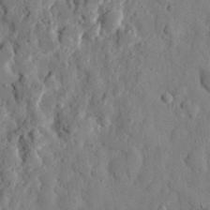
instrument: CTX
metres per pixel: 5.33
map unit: eHh
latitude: 26.8569
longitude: -77.4804
